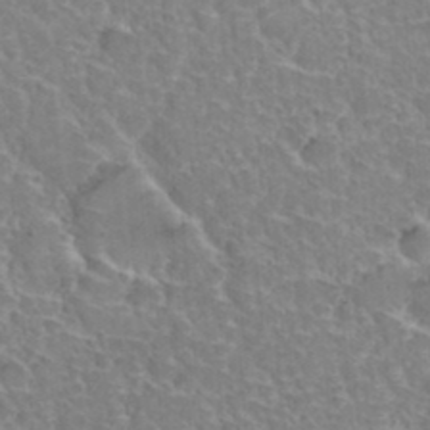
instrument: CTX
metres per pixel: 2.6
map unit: Hto
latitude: 35.5182
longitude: -46.7247
